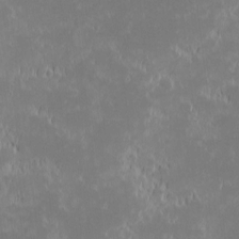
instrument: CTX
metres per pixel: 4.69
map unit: eHh
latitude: -1.7289
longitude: -84.1200
